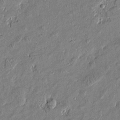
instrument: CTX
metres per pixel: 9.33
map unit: Htu
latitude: -6.5762
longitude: 176.7652
